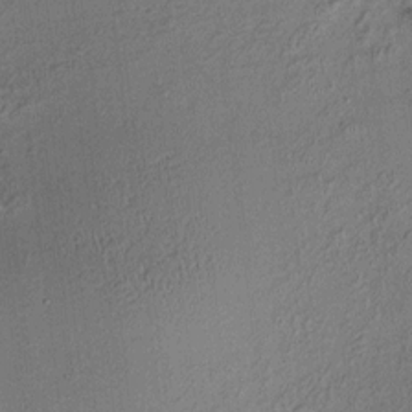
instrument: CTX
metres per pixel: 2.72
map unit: HNhu
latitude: 7.7261
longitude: 15.3510
